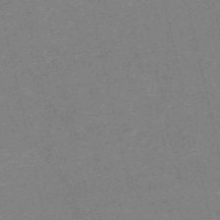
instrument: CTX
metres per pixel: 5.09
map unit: HNb
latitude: -54.6141
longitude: -40.2333
